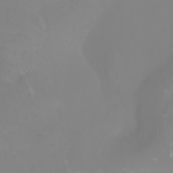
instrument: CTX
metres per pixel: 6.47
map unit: Nhu
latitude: -7.1431
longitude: -83.7071
